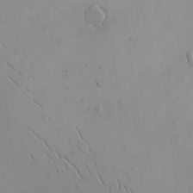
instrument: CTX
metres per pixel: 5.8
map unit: eHh
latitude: -9.9367
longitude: -66.7813
